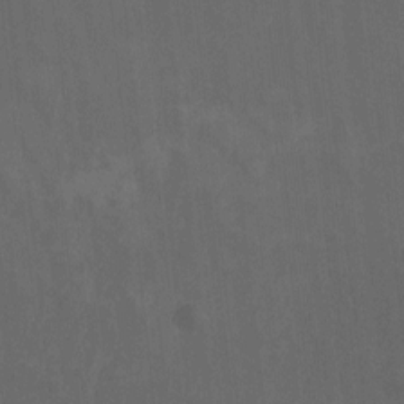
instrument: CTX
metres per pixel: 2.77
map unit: Htu
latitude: -6.5574
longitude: -68.5734
